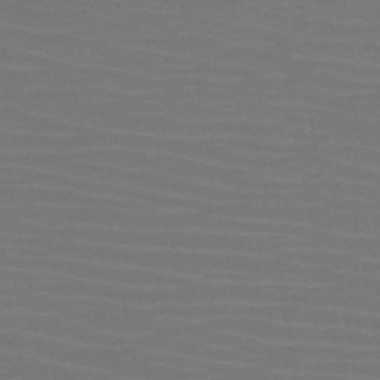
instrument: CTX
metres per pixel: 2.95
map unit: HNb
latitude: -50.3117
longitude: -46.1011
